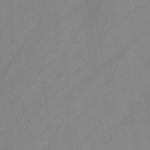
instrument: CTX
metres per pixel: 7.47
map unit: HNb
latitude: -46.3306
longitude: -38.5924
